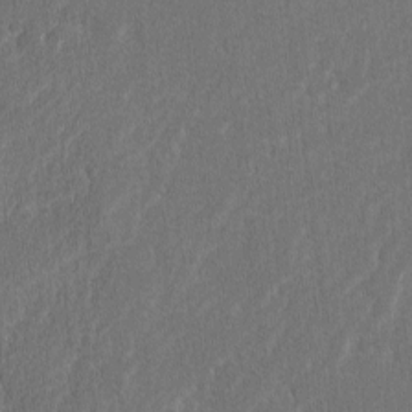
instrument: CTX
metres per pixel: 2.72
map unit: lAvf
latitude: -7.8989
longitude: -114.4223
